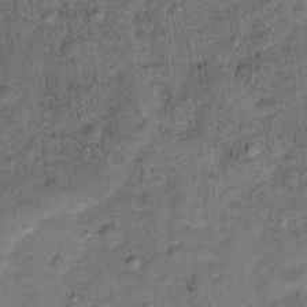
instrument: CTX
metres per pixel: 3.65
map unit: Ht
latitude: 9.0081
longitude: -38.7435
